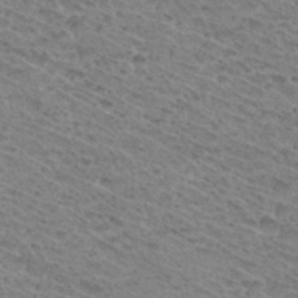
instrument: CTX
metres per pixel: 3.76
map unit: Hto
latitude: 31.8206
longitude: -47.5938
